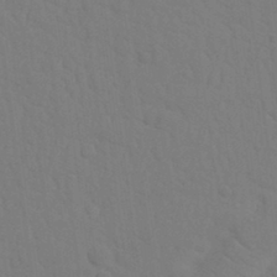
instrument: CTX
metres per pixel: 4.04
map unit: Nhu
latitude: 22.4223
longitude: -73.9151
